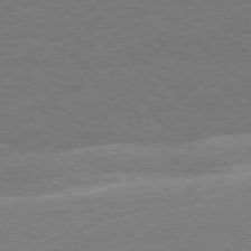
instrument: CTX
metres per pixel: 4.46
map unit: Ap
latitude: -75.9178
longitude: -78.4223
